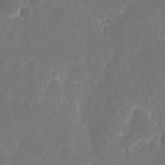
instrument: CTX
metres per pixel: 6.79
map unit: eHh
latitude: 12.1956
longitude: -72.9703
